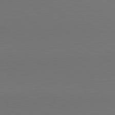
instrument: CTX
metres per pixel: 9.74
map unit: lApd
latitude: 80.8002
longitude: 154.5574
